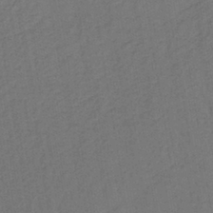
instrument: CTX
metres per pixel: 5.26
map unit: lHb
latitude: -39.4832
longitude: 63.4832
